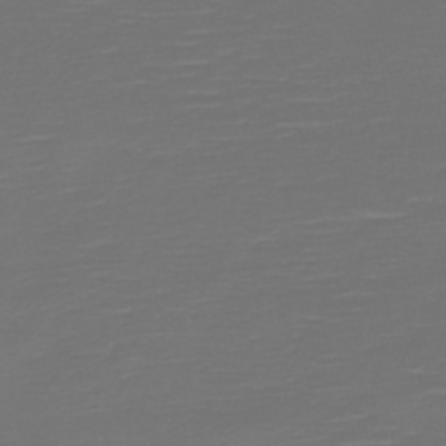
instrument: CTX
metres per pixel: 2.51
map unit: HNb
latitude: -47.8800
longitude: -44.6112
